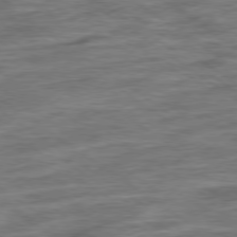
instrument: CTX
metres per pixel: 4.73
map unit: Ap
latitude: -79.3509
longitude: -48.9703
